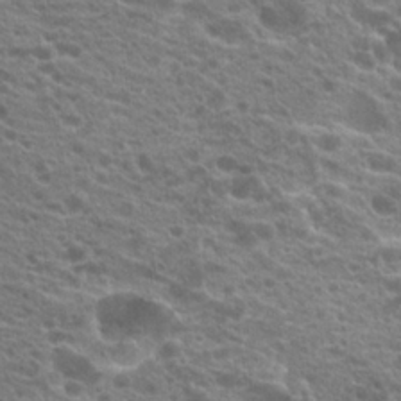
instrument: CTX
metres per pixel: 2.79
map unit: Hto
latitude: 21.1403
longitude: -38.5168
